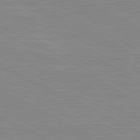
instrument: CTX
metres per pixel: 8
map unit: lApd
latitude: 80.8758
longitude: -172.1577
